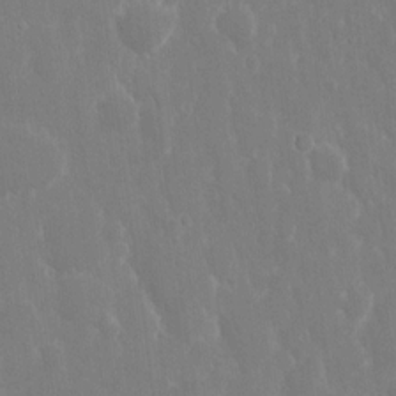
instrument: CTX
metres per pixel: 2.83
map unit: eHh
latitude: 14.1389
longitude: -72.0822
